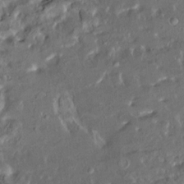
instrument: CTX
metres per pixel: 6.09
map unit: HNhu
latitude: 4.9703
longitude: 9.5210
